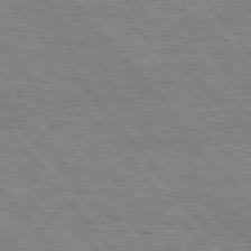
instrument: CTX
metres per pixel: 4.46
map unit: Hpe
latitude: 76.2333
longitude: -157.3481
